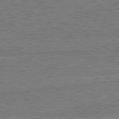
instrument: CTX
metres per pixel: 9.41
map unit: lApd
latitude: 80.6301
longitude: 169.5021
